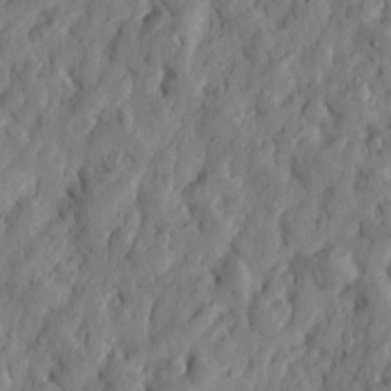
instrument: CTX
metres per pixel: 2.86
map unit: Htu
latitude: -3.6721
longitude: 158.2739
